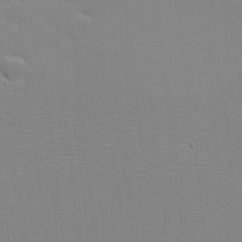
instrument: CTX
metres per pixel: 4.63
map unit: eHh
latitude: -3.1809
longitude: -80.5168
